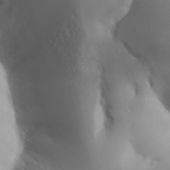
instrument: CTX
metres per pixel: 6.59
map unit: Aa
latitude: 32.2900
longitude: -141.7260
